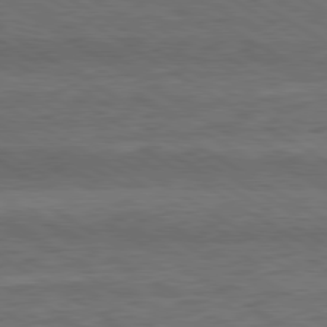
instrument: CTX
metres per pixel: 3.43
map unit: Ap
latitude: -81.7478
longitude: -73.3671
